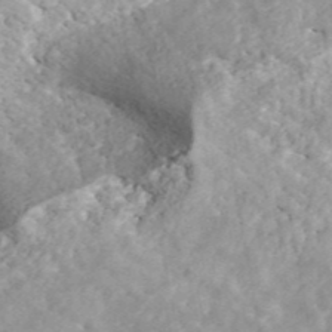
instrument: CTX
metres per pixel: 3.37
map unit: ANa
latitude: 44.3656
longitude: 46.5762
